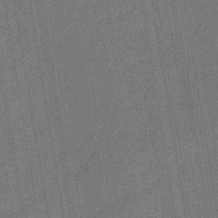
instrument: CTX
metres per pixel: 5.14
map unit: eHb
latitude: -35.3132
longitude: 80.7841
